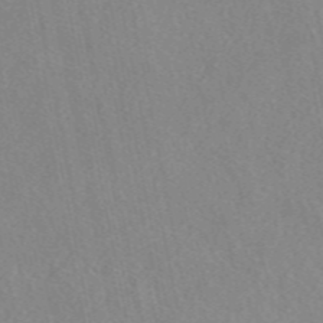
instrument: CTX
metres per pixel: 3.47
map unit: eAb
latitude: 48.1389
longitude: 111.6721
